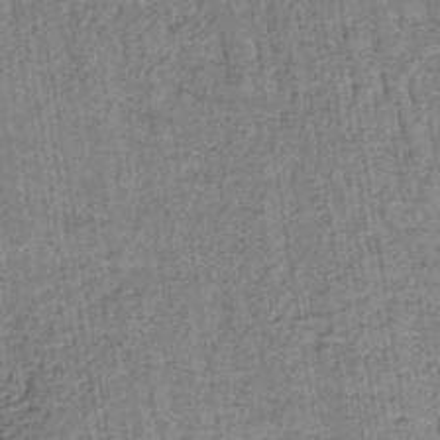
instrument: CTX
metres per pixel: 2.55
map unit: lHb
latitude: -39.2754
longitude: 60.6141
